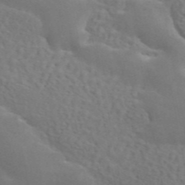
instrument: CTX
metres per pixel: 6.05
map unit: ANa
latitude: 45.0836
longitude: 25.9178
